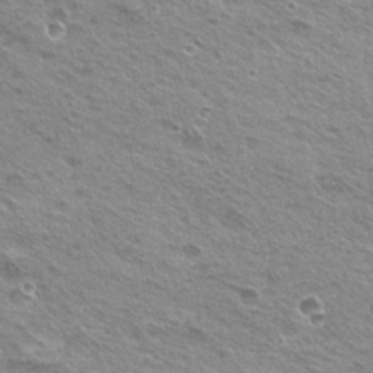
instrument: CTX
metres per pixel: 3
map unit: Nhu
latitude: 20.2523
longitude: -31.1970
